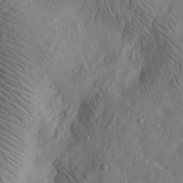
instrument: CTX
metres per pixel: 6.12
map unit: Htu
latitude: -3.7288
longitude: 157.0864
